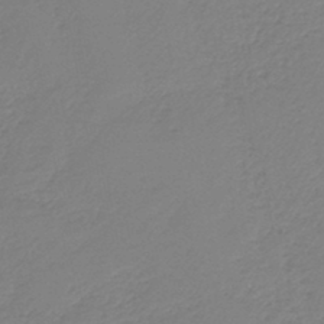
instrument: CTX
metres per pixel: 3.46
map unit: HNb
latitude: -42.8030
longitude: 52.1416
